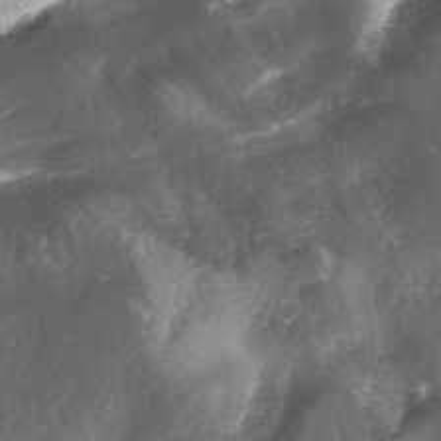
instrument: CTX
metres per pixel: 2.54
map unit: lAa
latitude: -4.7463
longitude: -126.7057
